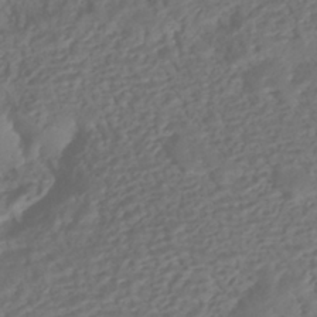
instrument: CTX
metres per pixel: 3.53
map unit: HNhu
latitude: -40.2739
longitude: 108.3306
